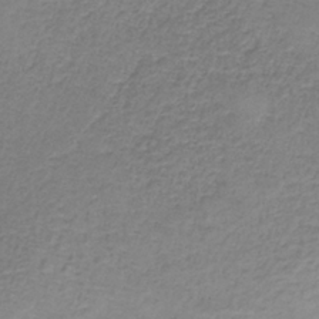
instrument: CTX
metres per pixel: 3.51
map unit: HNb
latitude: -34.4062
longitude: 53.4076
